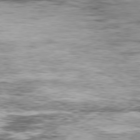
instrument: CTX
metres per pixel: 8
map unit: Ap
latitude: -80.0283
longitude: -76.0255
